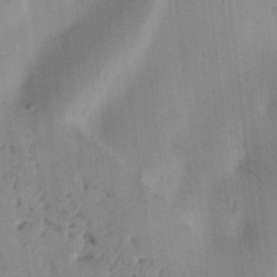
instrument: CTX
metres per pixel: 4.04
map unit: Ht
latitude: 12.1767
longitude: -74.5546
